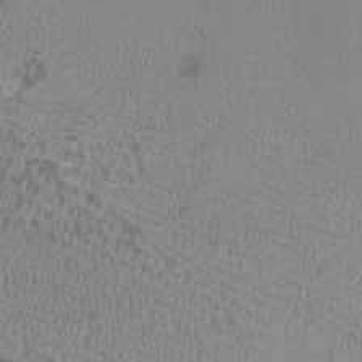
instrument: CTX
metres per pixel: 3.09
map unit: HNhu
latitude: -3.5966
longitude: -1.7449
